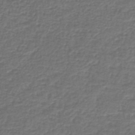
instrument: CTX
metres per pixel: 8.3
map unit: HNb
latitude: -43.9556
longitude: 50.1039
